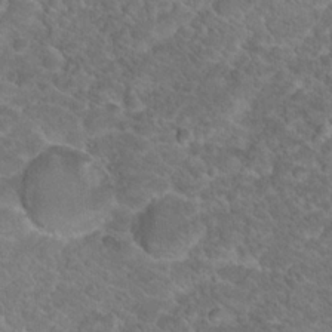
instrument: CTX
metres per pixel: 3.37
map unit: Hto
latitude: 18.8002
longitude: -36.2334
